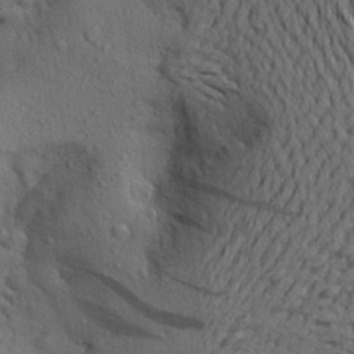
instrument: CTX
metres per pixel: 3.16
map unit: Aa
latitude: 22.5924
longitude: -144.5923
